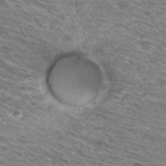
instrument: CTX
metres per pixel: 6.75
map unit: Hto
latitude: 29.9906
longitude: -44.4979
